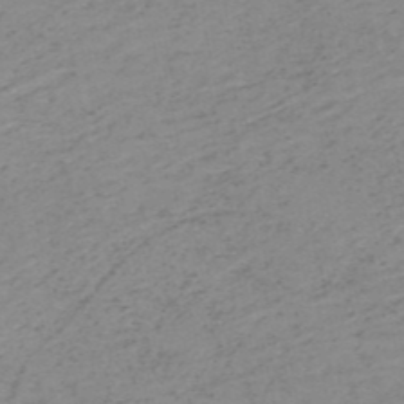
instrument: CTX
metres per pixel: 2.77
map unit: HNb
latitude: -51.7100
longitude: -51.8772
